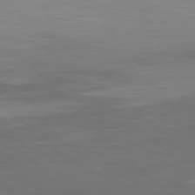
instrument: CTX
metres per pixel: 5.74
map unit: Hpe
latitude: 77.8016
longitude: -124.7057
